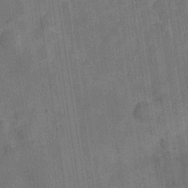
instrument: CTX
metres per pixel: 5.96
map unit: Hve
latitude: -28.7463
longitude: 92.1606
